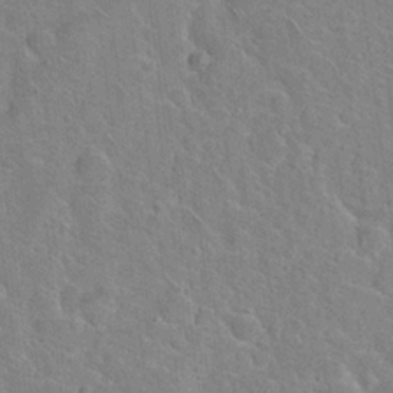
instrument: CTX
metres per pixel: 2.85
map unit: Hto
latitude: 18.7057
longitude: -50.8947
